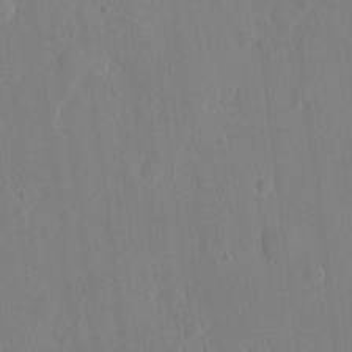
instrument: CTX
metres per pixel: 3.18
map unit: eHh
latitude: 5.8961
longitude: -72.8947
